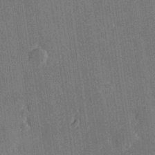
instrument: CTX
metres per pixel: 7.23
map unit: Hve
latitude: 27.2726
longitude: 144.1984
